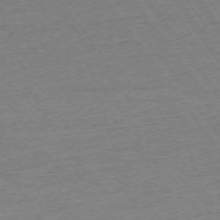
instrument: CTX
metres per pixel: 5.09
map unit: Ap
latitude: -74.2362
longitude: -82.6679
